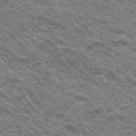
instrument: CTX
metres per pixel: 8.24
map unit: Hto
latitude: 23.1025
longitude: -35.9906
